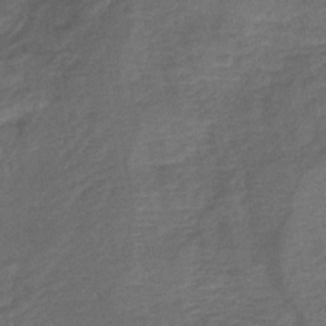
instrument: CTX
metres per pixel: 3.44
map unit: eHb
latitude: -43.0297
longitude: 84.2172
